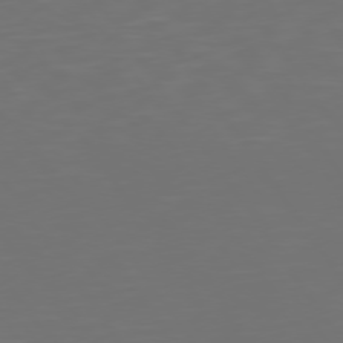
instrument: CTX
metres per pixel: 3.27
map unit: Hpe
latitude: 74.7624
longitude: -124.1388
